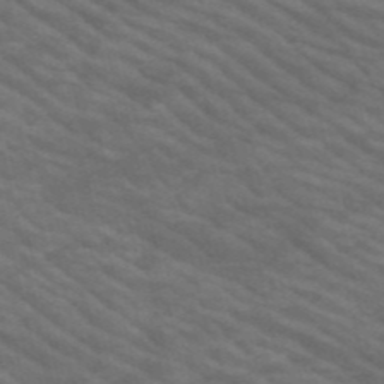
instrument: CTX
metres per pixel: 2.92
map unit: HNb
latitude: -53.2942
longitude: -44.8191
